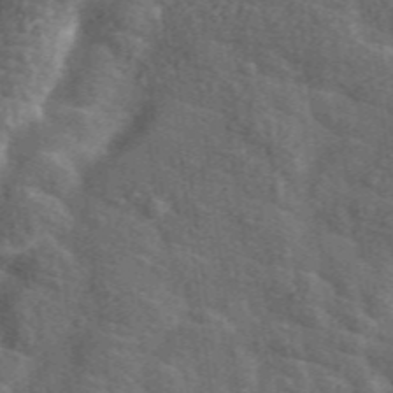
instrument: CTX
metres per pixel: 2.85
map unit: lHvf
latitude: 37.4993
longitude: -91.0458
